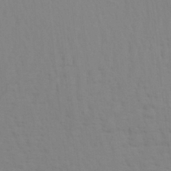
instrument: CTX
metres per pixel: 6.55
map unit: Aa
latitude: 28.8947
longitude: -139.6127
